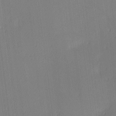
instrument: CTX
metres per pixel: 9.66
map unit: Ave
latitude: 3.2159
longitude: -113.8772
